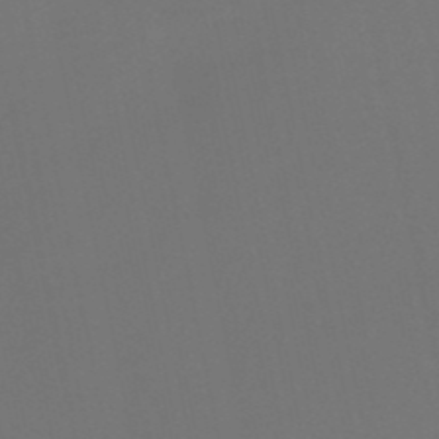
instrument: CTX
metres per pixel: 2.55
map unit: HNb
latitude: -51.4076
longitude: -46.8569
